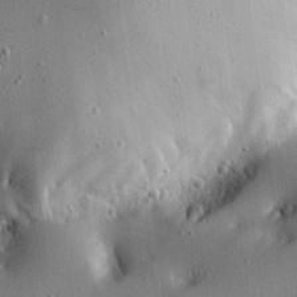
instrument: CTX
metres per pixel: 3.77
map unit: eHh
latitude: 22.4601
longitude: -90.5357
